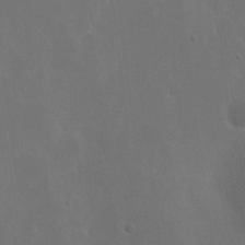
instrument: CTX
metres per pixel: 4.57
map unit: eHh
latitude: 19.1970
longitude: -66.4034
